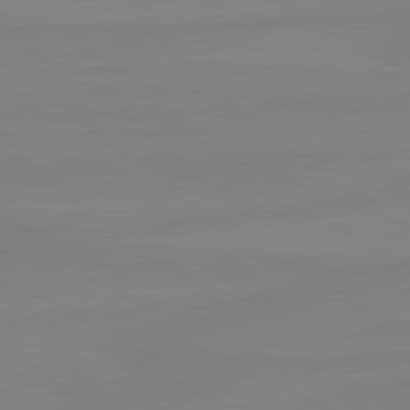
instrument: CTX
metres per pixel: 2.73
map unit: lApd
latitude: 81.1025
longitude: -177.0836
